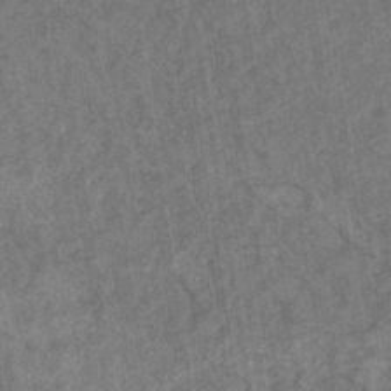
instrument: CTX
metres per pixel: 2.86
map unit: eHb
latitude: -34.9731
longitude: 76.6330
